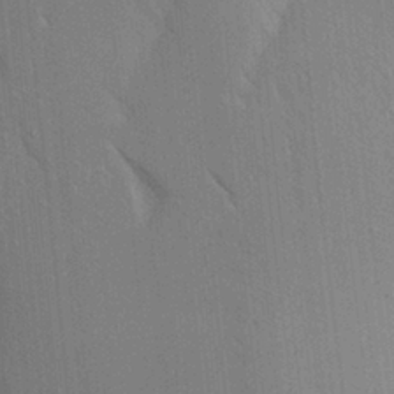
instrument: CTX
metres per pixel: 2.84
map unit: Aa
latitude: 18.0822
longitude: -149.3293
